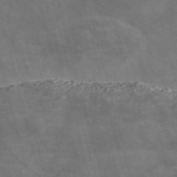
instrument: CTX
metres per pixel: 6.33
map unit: Nve
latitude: -58.1794
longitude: 63.8422
